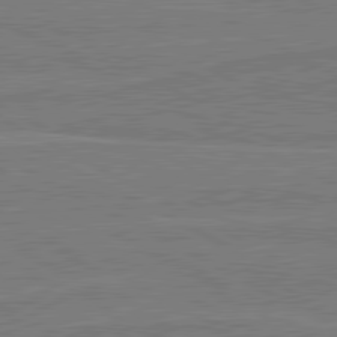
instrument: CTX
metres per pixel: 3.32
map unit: lApd
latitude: 80.8758
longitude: 168.1039
